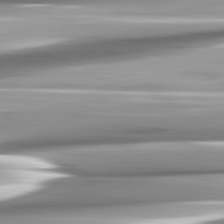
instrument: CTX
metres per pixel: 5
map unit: lApd
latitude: 82.6301
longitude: -140.1766
